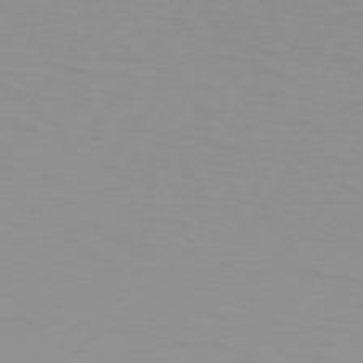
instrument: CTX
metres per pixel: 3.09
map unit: Hpe
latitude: 75.8394
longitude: -125.2725
